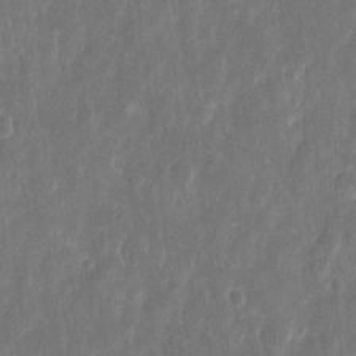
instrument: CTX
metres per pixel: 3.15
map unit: eHh
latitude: 10.0255
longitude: -72.5168
